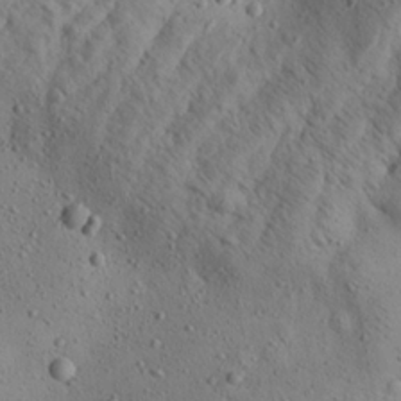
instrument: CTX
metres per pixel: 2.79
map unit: Aa
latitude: 22.3278
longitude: -142.5924
